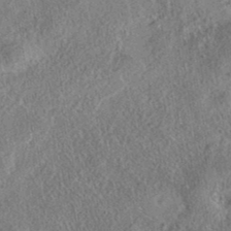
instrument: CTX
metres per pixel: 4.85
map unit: eAb
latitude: 36.7058
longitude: 113.1242
